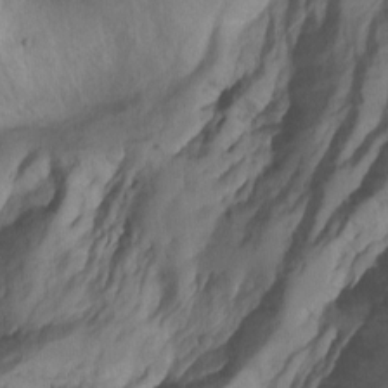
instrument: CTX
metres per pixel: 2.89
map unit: Nhu
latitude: -7.4643
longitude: -52.0633
